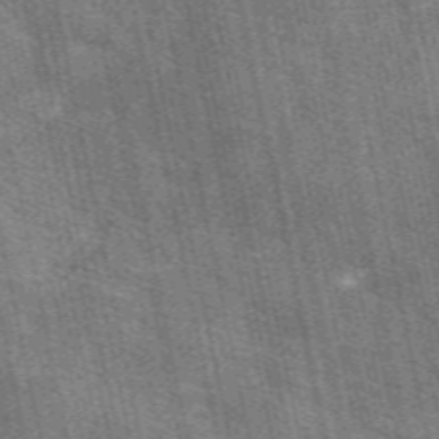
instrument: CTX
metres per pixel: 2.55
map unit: eAb
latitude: 51.1781
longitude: 114.4062
